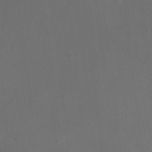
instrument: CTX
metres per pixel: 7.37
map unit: Ht
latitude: -10.1795
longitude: -35.3103
